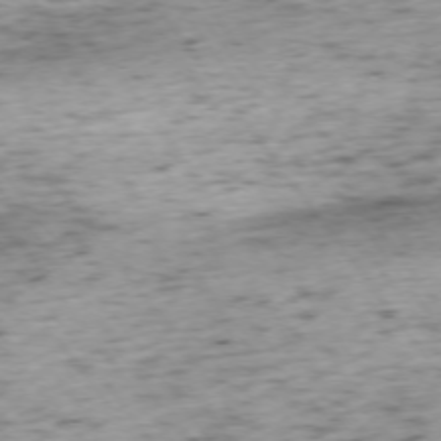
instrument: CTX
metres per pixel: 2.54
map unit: Ap
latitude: -74.2551
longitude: -73.4049
